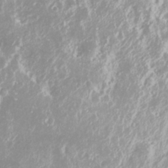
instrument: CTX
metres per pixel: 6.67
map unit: Nhu
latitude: 27.1970
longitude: -60.1955
